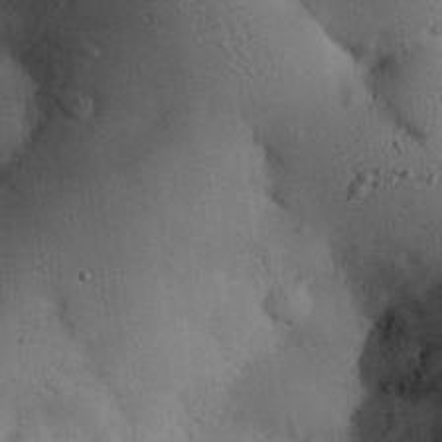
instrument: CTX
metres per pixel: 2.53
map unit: Nhu
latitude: 24.1011
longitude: -71.6316
